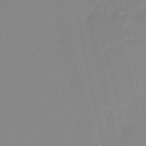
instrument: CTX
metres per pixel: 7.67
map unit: HNb
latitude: -36.4062
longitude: 55.2565
